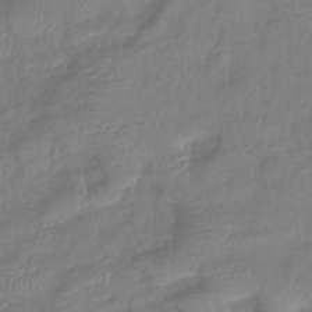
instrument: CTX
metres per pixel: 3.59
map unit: eHb
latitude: -41.6344
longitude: 81.7856
